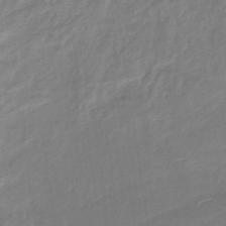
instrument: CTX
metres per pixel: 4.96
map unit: lHb
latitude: -37.1620
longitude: 73.5588
